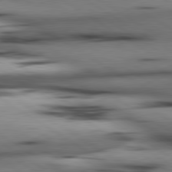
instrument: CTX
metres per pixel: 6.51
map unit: lApd
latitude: 80.2900
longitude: 161.3510
